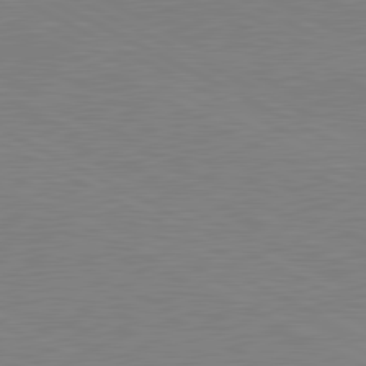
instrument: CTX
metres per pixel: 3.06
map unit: lApd
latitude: 80.9325
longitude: 150.6141
